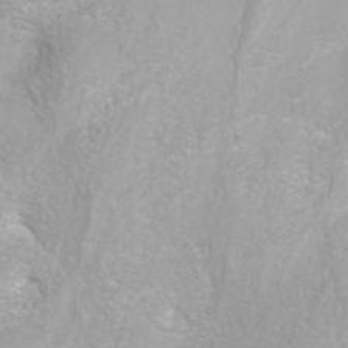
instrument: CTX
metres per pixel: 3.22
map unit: ANa
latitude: 39.9528
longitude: 23.8989
